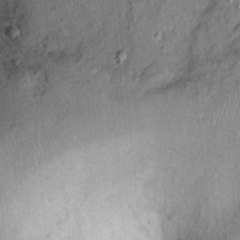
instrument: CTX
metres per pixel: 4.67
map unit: Ht
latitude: 10.1011
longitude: -37.9150
